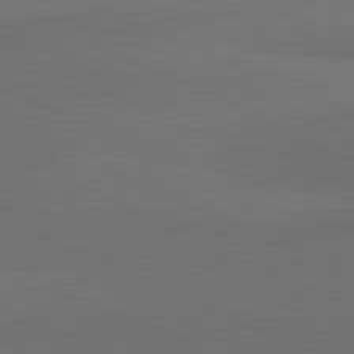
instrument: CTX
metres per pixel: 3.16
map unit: lApd
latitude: 81.8772
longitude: 157.5210
